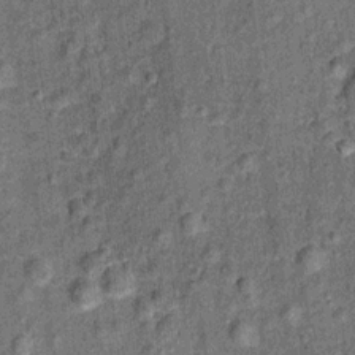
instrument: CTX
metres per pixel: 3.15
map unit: Ht
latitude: 11.0836
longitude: -38.8191
